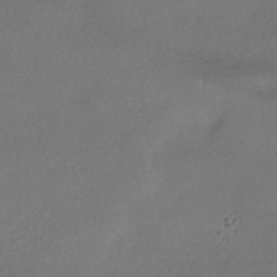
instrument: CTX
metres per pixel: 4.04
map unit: HNhu
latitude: -42.5573
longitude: 95.9178
